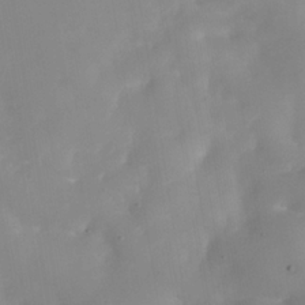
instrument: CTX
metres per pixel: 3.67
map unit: Nhe
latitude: -37.5399
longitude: -86.8191
